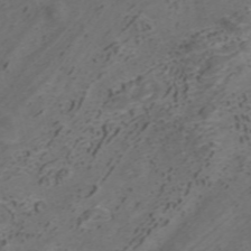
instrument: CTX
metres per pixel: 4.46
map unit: ANa
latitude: 42.1011
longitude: 33.9367
